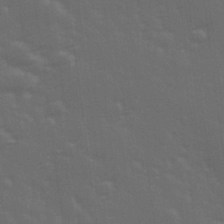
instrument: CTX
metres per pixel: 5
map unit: Hve
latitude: 27.3293
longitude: 146.5385
